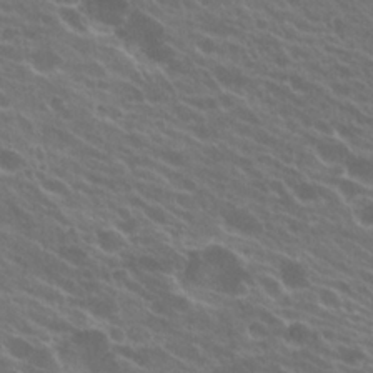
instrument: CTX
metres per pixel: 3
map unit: Hto
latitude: 23.8772
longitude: -37.7639
